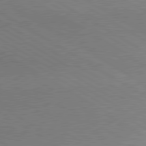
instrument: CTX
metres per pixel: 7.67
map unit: lApd
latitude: 80.1578
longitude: 164.0661
